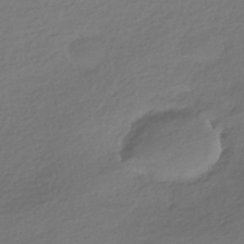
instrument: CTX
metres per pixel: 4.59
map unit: HNhu
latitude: -41.9178
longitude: 94.5195
